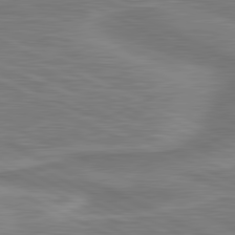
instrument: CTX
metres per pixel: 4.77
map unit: lApd
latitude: 81.0836
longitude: 172.0850
